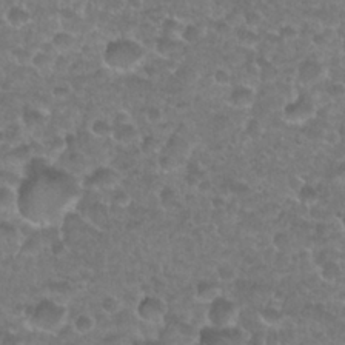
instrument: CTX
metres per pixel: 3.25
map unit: Nhu
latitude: 27.1970
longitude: -52.5357
